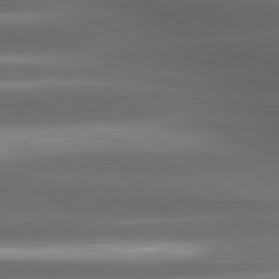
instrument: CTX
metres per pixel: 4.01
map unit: lApd
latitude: 80.7624
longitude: -142.5357
